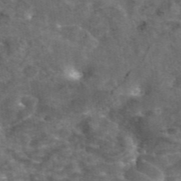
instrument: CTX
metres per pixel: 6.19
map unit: eAb
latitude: 45.2159
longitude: 116.2550
